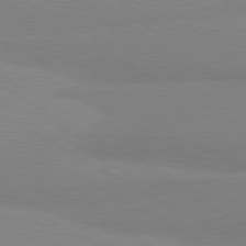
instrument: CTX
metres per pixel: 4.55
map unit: lApd
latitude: 80.8380
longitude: -179.3293
